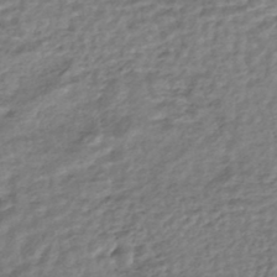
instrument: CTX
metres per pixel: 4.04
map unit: HNhu
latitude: -44.8975
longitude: 102.3495
